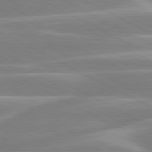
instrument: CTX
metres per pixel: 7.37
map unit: lApd
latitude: 80.5168
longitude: -129.9906
